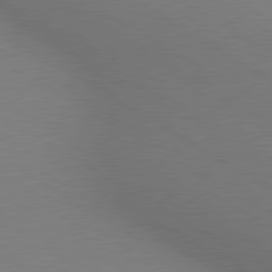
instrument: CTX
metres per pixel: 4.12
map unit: lApd
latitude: 80.1200
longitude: 128.3306
